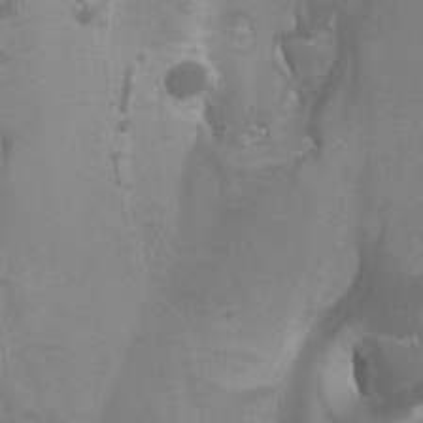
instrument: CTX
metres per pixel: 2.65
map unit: Htu
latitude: -11.0109
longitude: -74.9892
